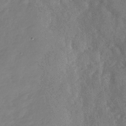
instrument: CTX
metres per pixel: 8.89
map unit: Nhu
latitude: -29.4832
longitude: -58.7246
